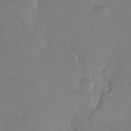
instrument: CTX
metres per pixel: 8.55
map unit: Nhu
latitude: -12.9542
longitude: -42.0633
